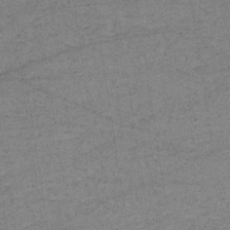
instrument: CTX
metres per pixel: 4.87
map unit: lHb
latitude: -34.3495
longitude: 70.7652
